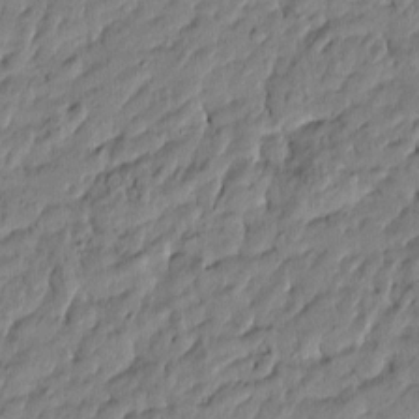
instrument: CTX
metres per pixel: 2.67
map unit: Htu
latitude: -5.5966
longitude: 177.6155
